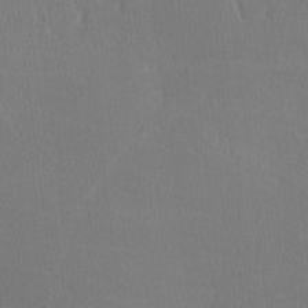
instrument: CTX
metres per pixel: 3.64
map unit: lHvf
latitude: -11.4077
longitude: -100.0633
